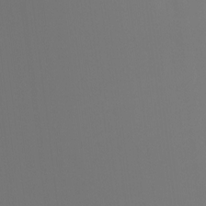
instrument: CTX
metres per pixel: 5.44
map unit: Ht
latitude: -7.9745
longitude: -31.4427
